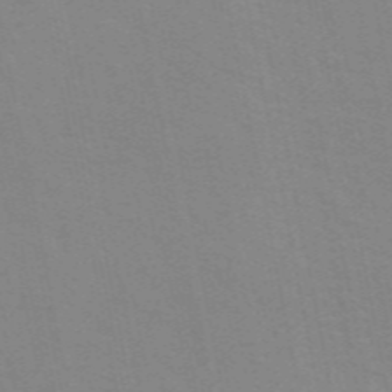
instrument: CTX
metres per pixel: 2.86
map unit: ANa
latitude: 49.5182
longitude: -74.1011
